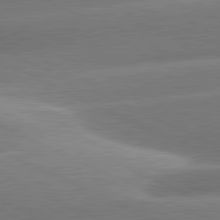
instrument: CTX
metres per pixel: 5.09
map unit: lApd
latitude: 81.3671
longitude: -159.1970
